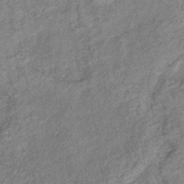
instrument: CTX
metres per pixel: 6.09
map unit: eHb
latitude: -39.2376
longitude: 77.6344
